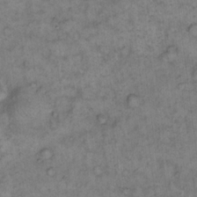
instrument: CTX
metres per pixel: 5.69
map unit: eHh
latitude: 14.3468
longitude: -65.3104
